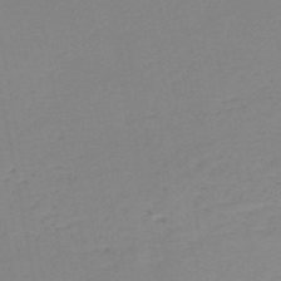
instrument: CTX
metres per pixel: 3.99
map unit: HNb
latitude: -51.1053
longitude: -52.6302
